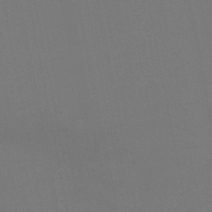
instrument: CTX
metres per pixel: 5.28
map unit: eHb
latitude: -50.4818
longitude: 69.1053
